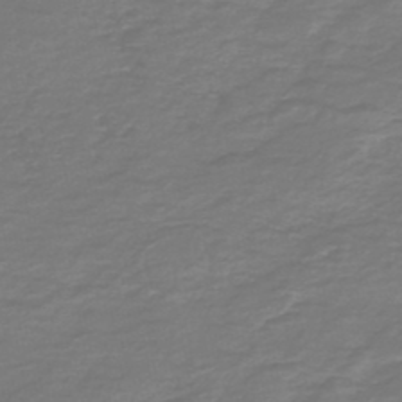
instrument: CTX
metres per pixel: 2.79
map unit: HNb
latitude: -47.5210
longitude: 52.3873
